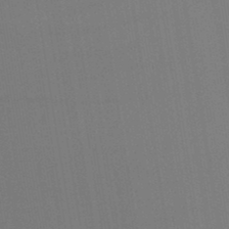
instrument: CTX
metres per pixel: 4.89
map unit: lHb
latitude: -45.1242
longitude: 72.9164
